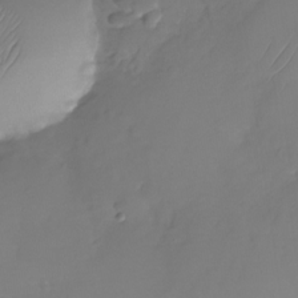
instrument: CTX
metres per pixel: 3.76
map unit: Nhu
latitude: -26.9730
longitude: -71.1970
